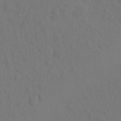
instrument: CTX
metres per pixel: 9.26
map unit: eHh
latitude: -1.5588
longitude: 15.0109
